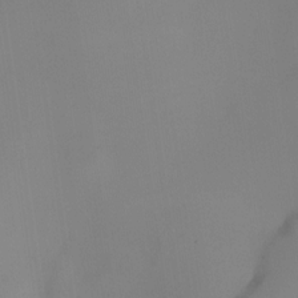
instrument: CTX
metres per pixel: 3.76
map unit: HNhu
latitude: 8.3090
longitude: 8.6707
